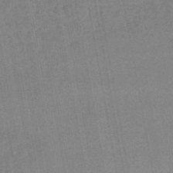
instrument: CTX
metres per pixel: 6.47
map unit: lHb
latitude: -48.0661
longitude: 71.4455
